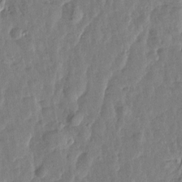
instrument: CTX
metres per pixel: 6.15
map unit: Htu
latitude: 0.7246
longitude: -179.6883
